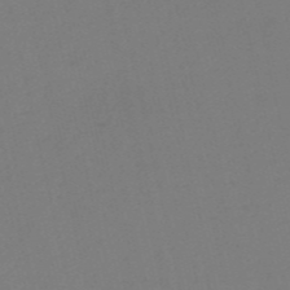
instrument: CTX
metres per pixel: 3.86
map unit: HNb
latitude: -55.1431
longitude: -39.0836
